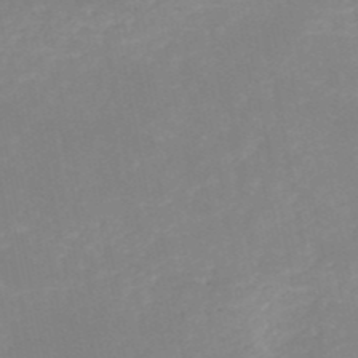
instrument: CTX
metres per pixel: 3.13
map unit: HNb
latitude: -51.0675
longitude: -52.1389
